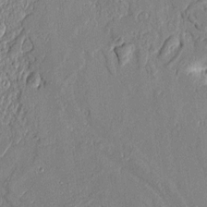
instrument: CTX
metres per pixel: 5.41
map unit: Aa
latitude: 9.2159
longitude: -130.9892
